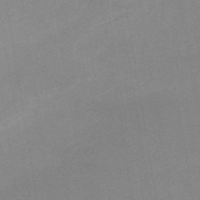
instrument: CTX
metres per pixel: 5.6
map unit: HNb
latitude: -54.3117
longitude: -48.4412
